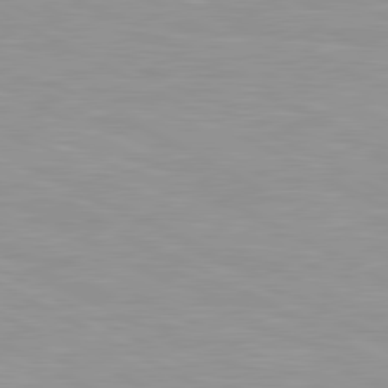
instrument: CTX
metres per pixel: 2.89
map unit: lApd
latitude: 80.7435
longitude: 157.7855
